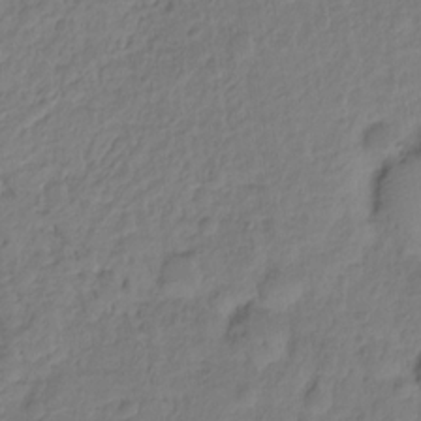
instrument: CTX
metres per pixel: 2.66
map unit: Hto
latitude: -8.1039
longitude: -44.1578
